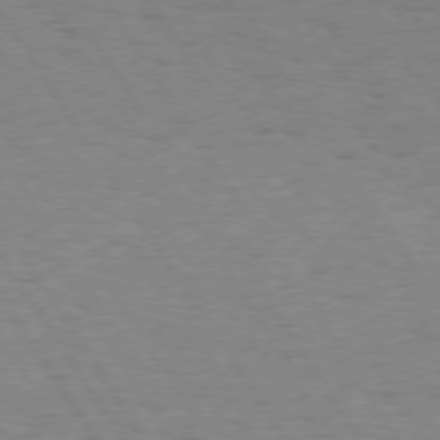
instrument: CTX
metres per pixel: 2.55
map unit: Hpe
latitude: 74.4601
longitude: -135.7260
